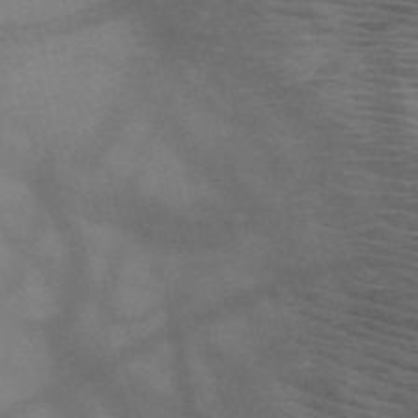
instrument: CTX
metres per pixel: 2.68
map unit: HNb
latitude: -49.8234
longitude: -46.3845
